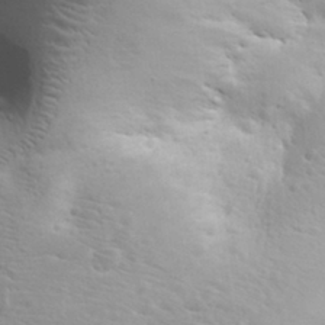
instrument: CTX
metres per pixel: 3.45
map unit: eHh
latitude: 30.2901
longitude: -68.9514
